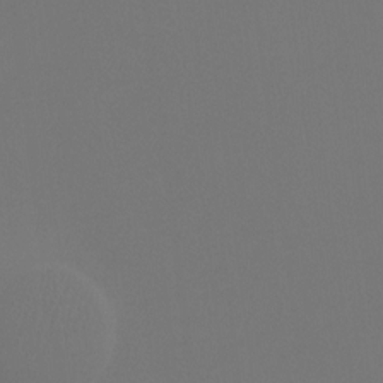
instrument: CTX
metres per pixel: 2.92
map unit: Htu
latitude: -13.8611
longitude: -48.2900
